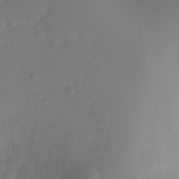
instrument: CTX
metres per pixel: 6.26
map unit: Hto
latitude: -7.7288
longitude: -47.5183
